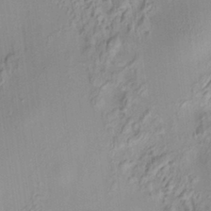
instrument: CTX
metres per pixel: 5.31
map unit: HNhu
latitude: 7.1592
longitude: 13.7289
